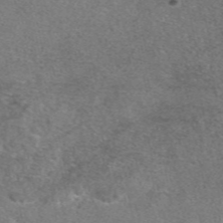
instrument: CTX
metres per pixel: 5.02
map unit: eAb
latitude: 47.7639
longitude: 107.8801
